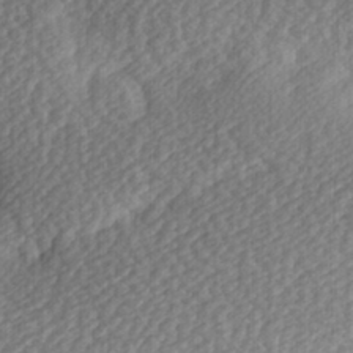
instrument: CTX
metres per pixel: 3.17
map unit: Hve
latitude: 2.1389
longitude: -123.7450
